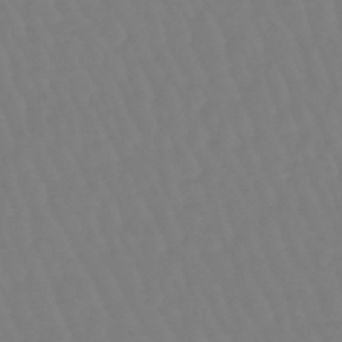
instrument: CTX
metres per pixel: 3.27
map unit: eHb
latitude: -45.8045
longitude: 81.2754
